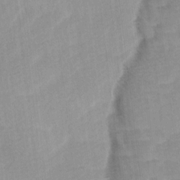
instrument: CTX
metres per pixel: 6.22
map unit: Ave
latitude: 10.9514
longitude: -106.9325
